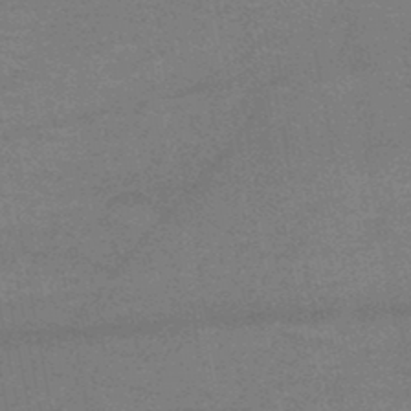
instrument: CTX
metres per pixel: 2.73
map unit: HNb
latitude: -47.6155
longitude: -39.5182
